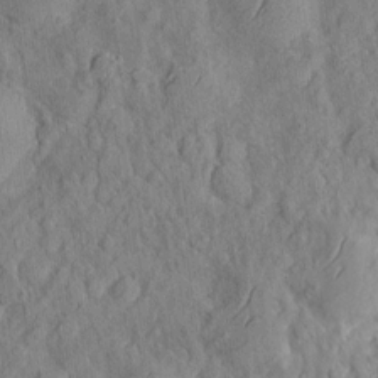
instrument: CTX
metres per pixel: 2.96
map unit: eHh
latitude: 7.4237
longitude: -75.4993
